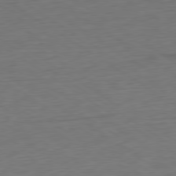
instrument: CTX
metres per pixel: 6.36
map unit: Ap
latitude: -80.5196
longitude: -79.5938
